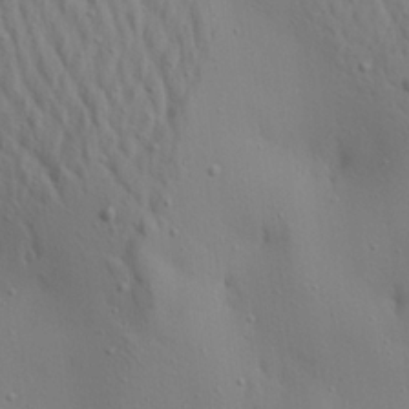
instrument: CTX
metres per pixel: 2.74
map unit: Aa
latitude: 20.8947
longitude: -142.4412
